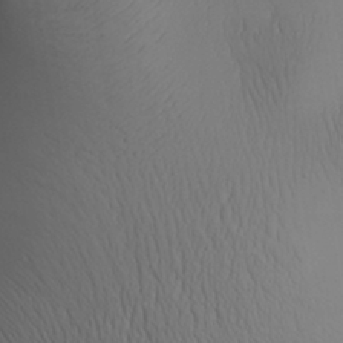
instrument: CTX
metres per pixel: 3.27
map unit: Aa
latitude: 30.1578
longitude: -143.2726
